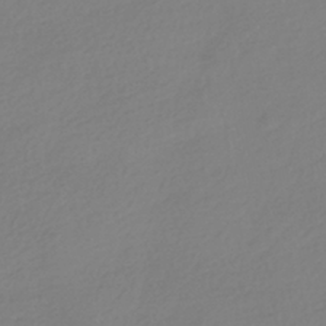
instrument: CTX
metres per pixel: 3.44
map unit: HNhu
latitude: -41.0108
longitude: 96.5763
